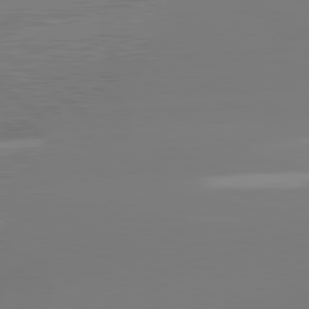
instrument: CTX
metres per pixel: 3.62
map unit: lApd
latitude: 81.2915
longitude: -156.7057
